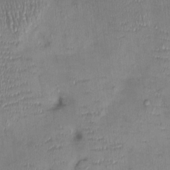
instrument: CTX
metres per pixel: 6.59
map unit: Ht
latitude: -1.0487
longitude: -14.2523
